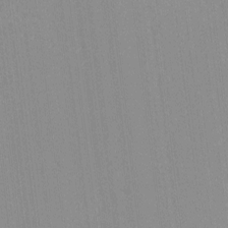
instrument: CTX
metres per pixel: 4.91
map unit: lHvf
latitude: -13.5399
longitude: -103.3104
